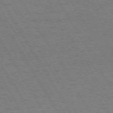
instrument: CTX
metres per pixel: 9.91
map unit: Hpe
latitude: 73.4049
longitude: -128.9702
